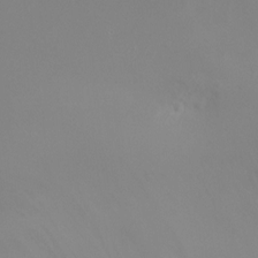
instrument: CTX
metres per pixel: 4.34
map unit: Ht
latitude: -4.5573
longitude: -24.4601
